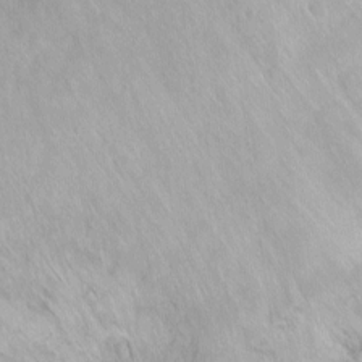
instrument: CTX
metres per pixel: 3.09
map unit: Ht
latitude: -0.4062
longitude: -32.4412
